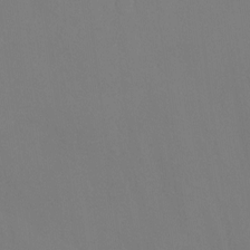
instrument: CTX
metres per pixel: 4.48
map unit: Hto
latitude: -10.4440
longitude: -37.6316
